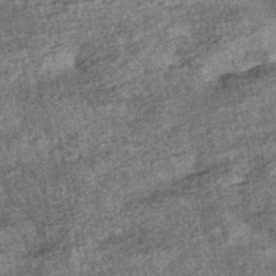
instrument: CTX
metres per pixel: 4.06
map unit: HNhu
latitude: -43.0108
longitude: 98.4629
